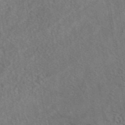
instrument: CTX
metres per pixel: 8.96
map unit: eAb
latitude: 43.4993
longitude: 109.1053
